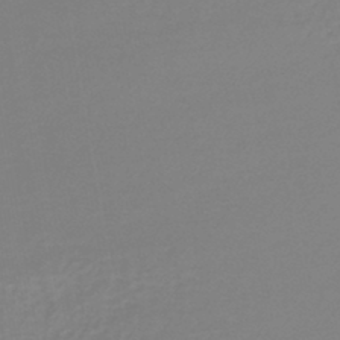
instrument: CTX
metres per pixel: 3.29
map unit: lHb
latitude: -44.0661
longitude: 65.5399
